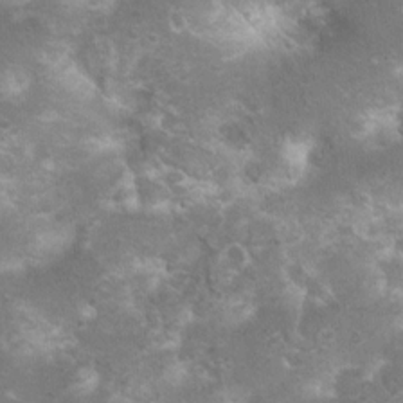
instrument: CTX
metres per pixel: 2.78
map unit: Nhu
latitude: 8.0822
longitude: -21.5371
